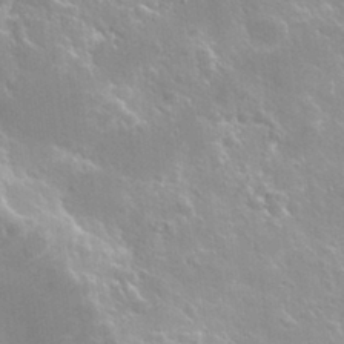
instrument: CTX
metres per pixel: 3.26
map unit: Hto
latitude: 28.3089
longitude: -40.6679
